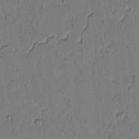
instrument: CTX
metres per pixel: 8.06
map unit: lAvf
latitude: 5.4048
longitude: 165.4833
